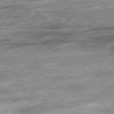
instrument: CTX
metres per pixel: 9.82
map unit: Hpe
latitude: -79.1242
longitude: -17.1592
